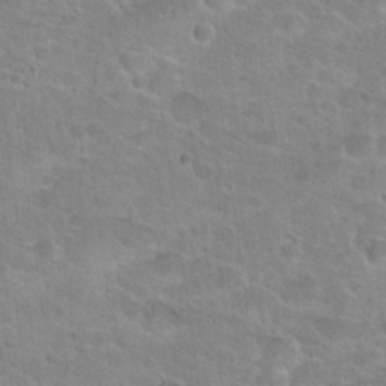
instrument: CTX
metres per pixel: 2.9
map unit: Hto
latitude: 25.2159
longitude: -48.8002
